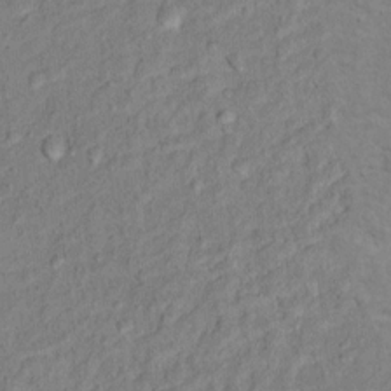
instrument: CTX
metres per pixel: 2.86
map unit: Ht
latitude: 12.1578
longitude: -38.7057
